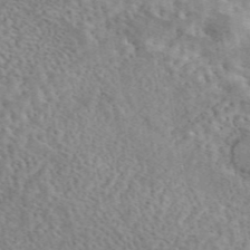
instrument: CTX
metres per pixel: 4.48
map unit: eAb
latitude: 44.4790
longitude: 116.4062
